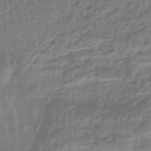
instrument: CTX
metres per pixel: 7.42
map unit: HNhu
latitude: -43.5588
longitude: 103.9745
